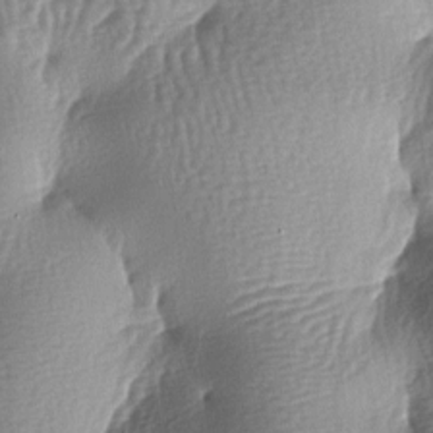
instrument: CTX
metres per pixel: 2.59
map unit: lAa
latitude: -6.9730
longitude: -127.4049
